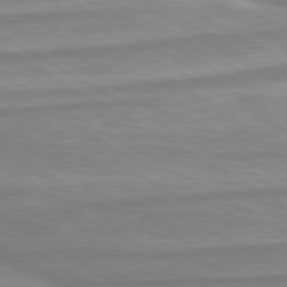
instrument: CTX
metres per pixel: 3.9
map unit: lApd
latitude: 80.3278
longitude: -173.1025
